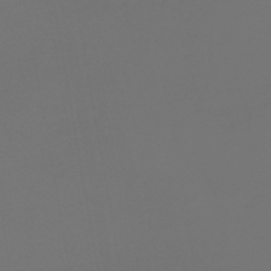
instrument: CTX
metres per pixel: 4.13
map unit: lHb
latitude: -43.8422
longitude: 64.0661
